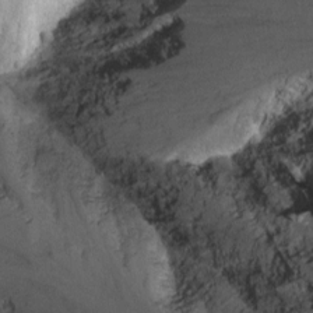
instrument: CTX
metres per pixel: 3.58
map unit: Nhu
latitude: -7.9556
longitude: -72.3090
